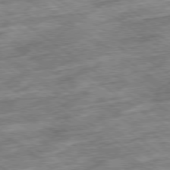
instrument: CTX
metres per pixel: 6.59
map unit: Ap
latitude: -79.6721
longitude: -47.5371
